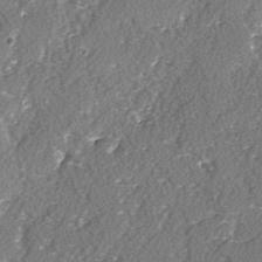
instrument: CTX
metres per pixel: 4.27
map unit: lAvf
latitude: -3.3320
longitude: -108.3656
